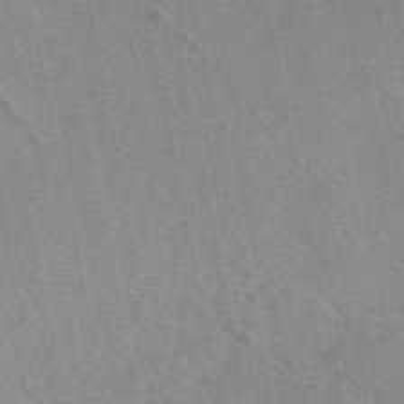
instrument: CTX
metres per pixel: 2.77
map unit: eAb
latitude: 47.8773
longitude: 115.6155
